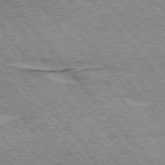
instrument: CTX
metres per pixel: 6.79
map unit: lApd
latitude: 74.8002
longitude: -77.4048
